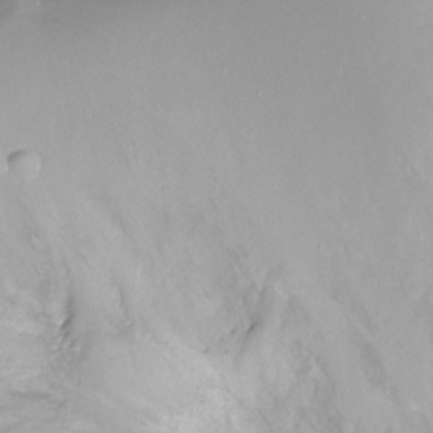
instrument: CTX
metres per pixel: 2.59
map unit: Ht
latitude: -17.7289
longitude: -46.1011
